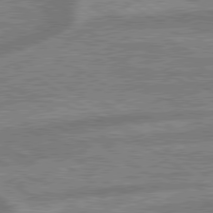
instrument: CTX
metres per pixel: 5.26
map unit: lApd
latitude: 79.5560
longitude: -170.0633
